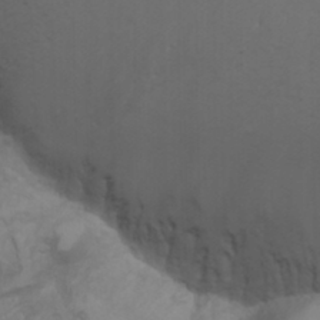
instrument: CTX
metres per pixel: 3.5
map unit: Aa
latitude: -3.4454
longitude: -73.3671
